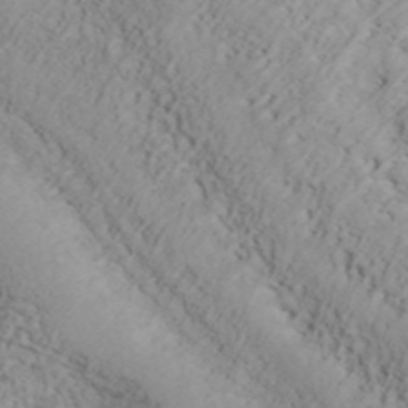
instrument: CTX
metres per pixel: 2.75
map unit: ANa
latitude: 43.0459
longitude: 54.1228
